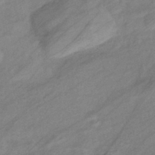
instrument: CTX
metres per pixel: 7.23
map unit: eHb
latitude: -41.2943
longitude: 83.1242
